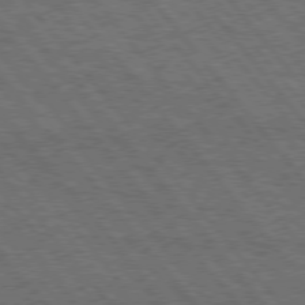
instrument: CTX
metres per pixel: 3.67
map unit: Hpe
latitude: 75.6316
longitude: -139.9150
